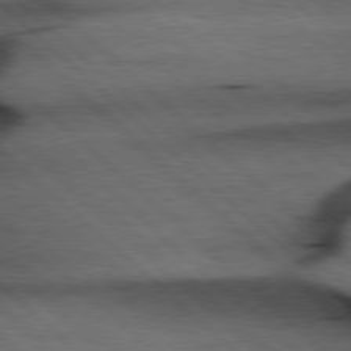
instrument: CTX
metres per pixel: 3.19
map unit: Hpe
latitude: 77.9717
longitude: -127.5749
